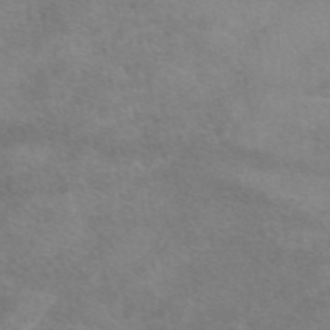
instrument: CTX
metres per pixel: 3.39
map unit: eAb
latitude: 48.1956
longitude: 123.0298
